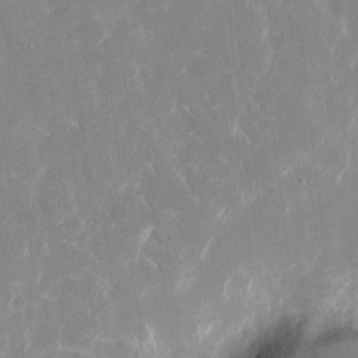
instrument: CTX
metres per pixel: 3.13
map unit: eHh
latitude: 6.9892
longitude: -69.3104
